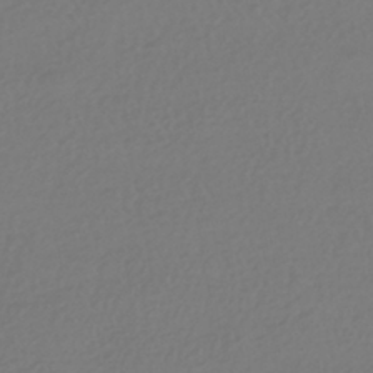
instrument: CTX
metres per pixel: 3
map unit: HNhu
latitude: -42.4062
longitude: 96.9731
